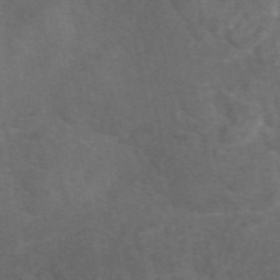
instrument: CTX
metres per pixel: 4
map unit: eAb
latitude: 49.7072
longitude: 118.9920
